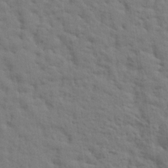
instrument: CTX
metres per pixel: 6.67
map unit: eHh
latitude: 25.0836
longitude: -79.5182
